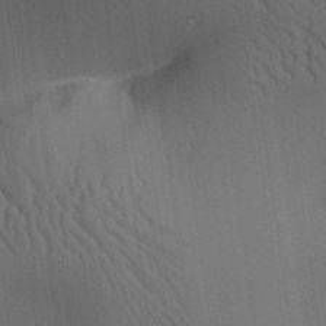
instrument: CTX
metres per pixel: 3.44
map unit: Aa
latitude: 26.5357
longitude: -138.0444
